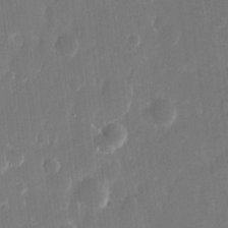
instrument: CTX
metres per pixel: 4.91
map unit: eHh
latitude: 12.4790
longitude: -72.6302
